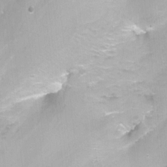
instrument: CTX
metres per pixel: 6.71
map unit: Nhu
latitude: -12.9731
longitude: -58.4034
